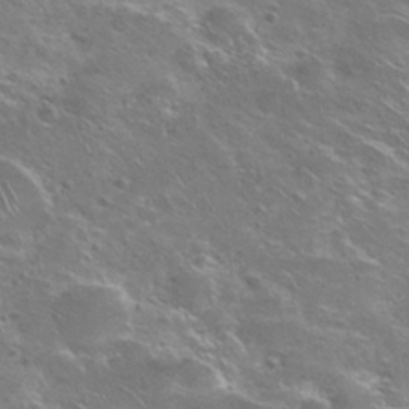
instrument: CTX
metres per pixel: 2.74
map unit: Nhu
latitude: 26.3656
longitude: -50.1955
